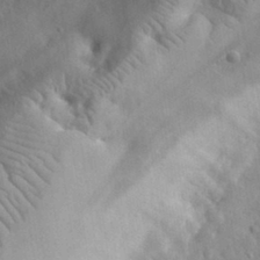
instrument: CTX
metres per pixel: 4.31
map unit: eHh
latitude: 31.7639
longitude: -72.5735
